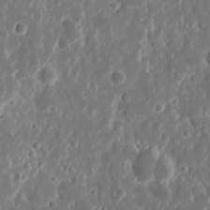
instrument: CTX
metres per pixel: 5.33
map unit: eHh
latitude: 11.7450
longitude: -72.1011
